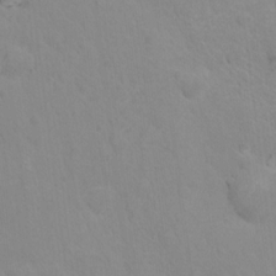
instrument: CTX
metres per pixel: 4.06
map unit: Nhu
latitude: 16.6113
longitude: -33.1592
